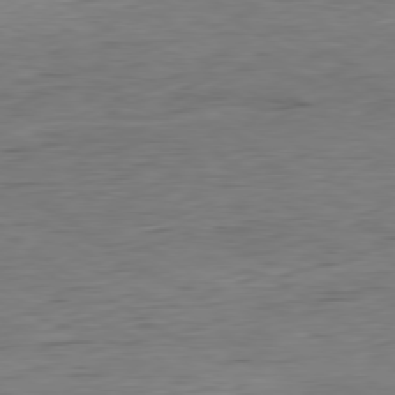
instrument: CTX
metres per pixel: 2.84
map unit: Hpe
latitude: -79.6721
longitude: 10.5763
